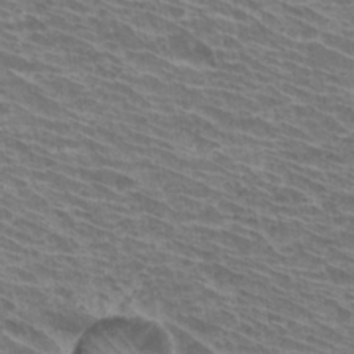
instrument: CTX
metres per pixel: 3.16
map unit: Hto
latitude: 31.3482
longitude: -41.7260
